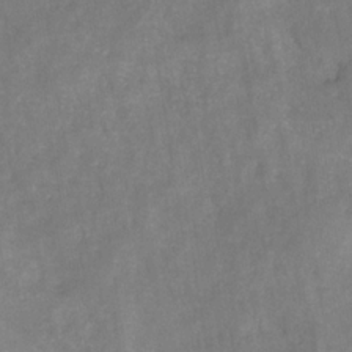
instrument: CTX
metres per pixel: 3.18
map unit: HNhu
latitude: -28.3495
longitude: 72.7274
